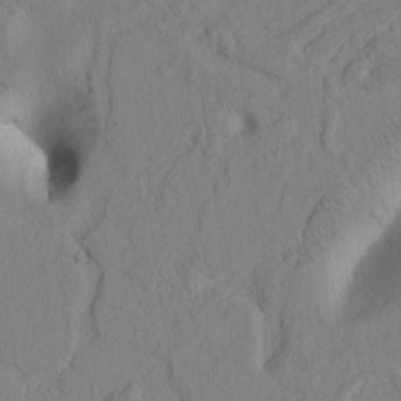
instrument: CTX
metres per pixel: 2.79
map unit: Htu
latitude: 1.6882
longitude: 175.7855
